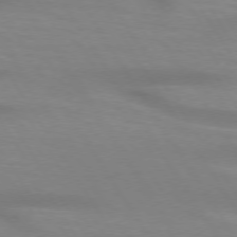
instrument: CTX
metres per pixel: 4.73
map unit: lApd
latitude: 73.5183
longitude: -53.7450
